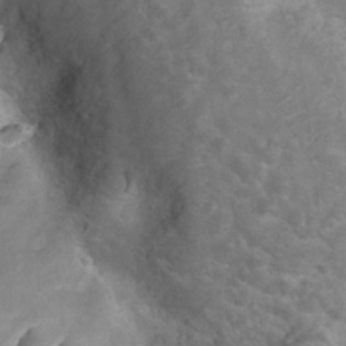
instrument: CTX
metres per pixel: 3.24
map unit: Hto
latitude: 8.4412
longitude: -31.4427
